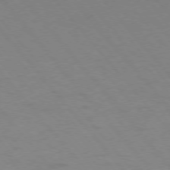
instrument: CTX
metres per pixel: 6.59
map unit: Ap
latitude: -76.8786
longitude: -64.1011
